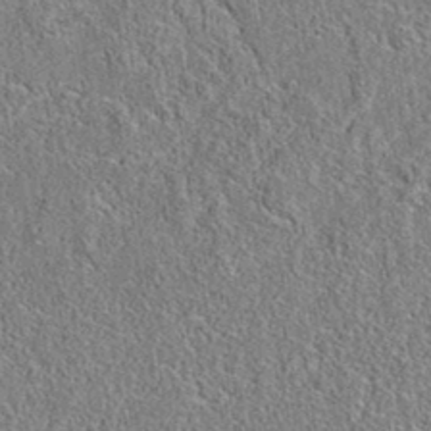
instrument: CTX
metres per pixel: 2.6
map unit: eAb
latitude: 35.9528
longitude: 112.5007
